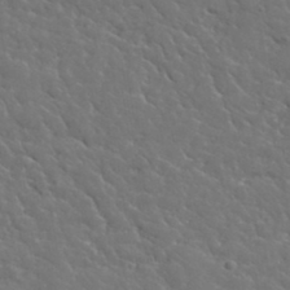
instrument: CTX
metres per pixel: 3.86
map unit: lHvf
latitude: 37.6127
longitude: -91.8583
